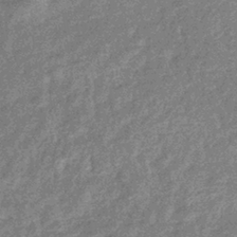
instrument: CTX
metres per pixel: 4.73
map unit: eHb
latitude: -36.9163
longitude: 80.0094
